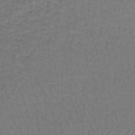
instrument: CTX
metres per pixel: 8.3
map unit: lHb
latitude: -43.9745
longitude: 66.5763
